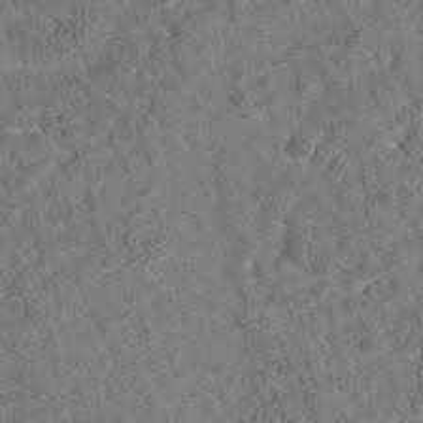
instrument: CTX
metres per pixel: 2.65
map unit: eAb
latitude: 35.2348
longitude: 115.5399
